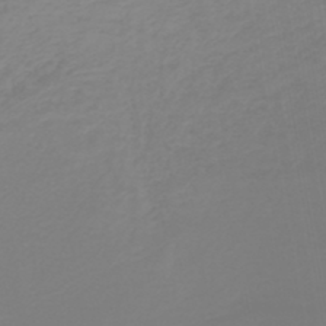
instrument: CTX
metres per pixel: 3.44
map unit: lHb
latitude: -44.7274
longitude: 55.5588
